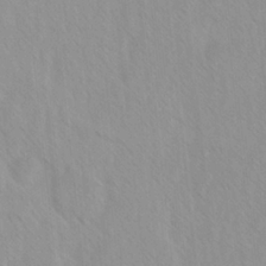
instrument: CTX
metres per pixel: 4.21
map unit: Ave
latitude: -1.4077
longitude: -113.0458
